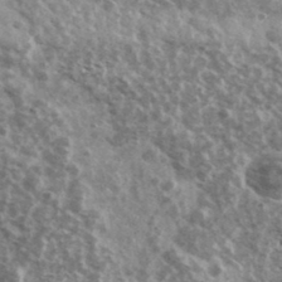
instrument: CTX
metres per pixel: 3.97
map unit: Ave
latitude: 38.7246
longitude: -108.2900
